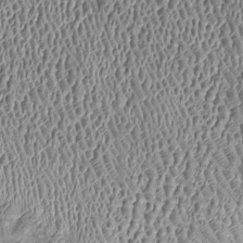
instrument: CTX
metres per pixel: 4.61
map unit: Htu
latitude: -7.1242
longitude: 156.8030
